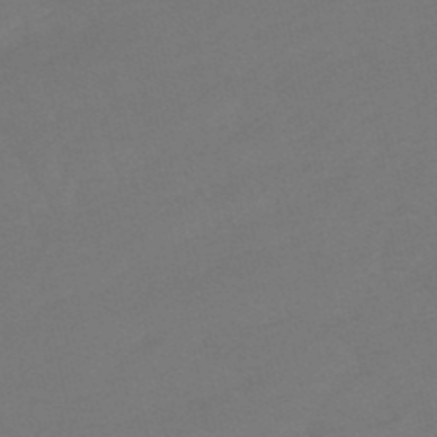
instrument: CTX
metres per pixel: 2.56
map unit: lHb
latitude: -49.4833
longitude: 82.8030
